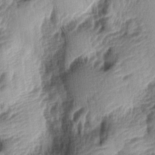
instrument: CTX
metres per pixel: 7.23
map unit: lAa
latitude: -5.2376
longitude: -123.8583
